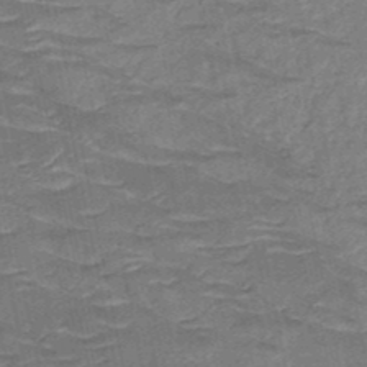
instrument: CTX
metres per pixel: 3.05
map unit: HNb
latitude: -50.4251
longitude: -47.4238
